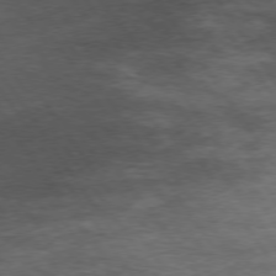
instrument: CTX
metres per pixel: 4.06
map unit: Hpe
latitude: 74.5924
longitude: -142.5546
